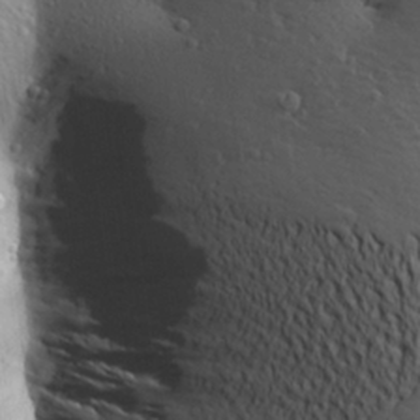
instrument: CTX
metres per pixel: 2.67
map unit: Aa
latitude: 27.2159
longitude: -142.5735
